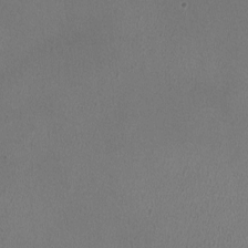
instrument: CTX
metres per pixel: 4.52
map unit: HNhu
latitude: -1.1054
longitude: -0.5545
